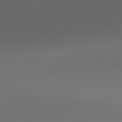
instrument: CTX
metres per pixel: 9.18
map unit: Hpe
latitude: -81.4644
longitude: 16.9920
